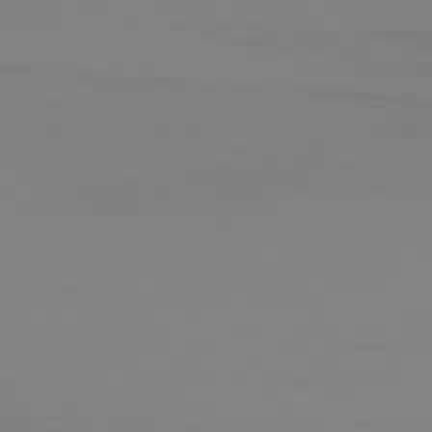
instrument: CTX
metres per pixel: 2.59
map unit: Ap
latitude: -79.0486
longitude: -94.7624
